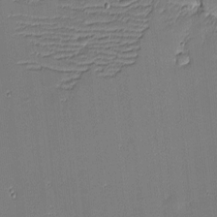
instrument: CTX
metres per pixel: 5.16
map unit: eHh
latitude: -3.9367
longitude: -81.5182
